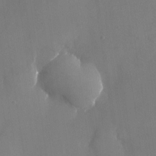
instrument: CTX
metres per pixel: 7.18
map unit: Nhu
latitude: -25.0864
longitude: -70.4979
